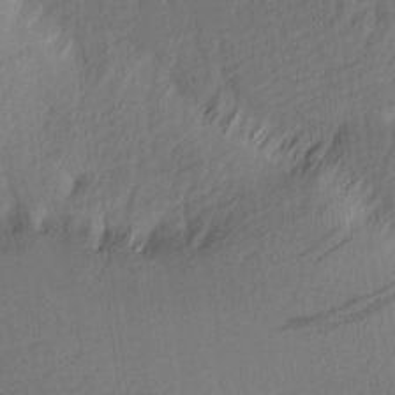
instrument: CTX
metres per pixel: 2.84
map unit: Ave
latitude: 13.7828
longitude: -106.4979
